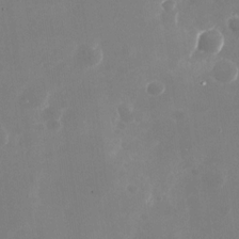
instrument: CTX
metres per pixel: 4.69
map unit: Nhu
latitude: -28.7652
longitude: -69.0459
